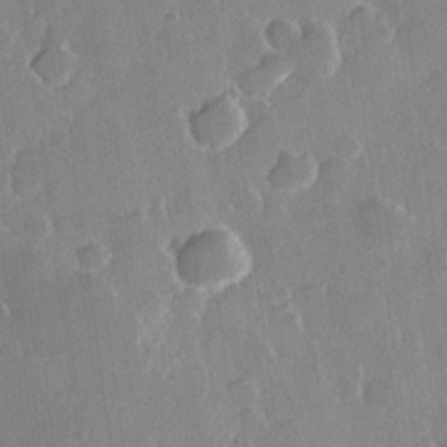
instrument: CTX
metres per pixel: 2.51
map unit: Hve
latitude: 22.9892
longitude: 149.2187
